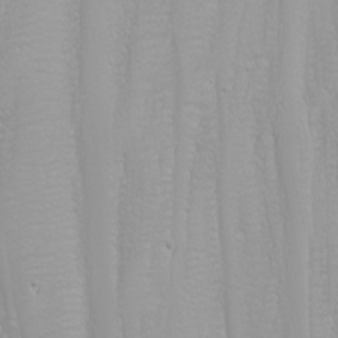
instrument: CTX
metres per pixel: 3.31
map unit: Nhu
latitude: -6.4062
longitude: -88.3279
